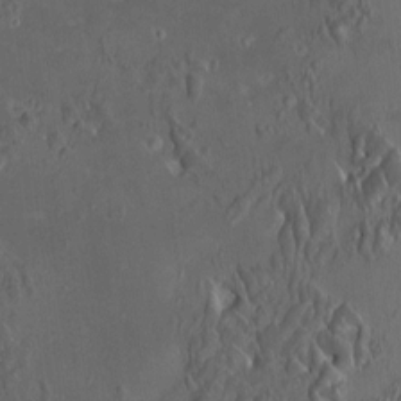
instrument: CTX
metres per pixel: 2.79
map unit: HNhu
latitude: 5.7261
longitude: 13.2943
